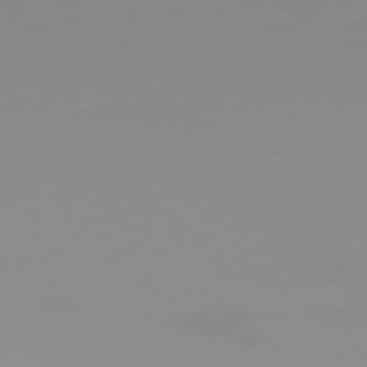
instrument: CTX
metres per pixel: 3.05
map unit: Ap
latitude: -79.0675
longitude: -95.1781
